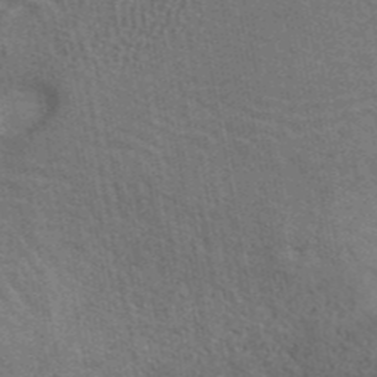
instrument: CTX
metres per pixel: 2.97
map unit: ANa
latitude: 43.5371
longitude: 27.2375
